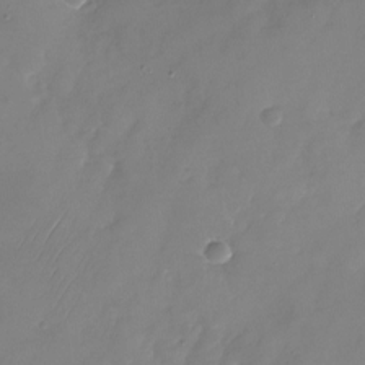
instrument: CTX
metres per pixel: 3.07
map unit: Nhu
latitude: -24.8219
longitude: -69.7261
